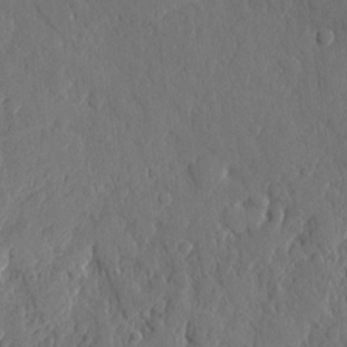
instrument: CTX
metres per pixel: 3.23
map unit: eHh
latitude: 6.0255
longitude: -74.7246
